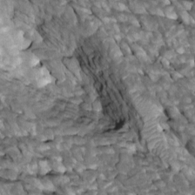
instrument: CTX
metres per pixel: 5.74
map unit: Htu
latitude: 1.4048
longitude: 145.0864
